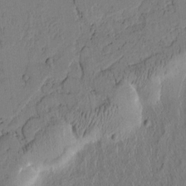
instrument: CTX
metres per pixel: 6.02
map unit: Htu
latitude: -2.5006
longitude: 167.6155
